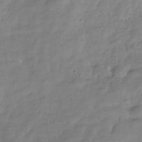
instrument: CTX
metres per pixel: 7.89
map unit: Hve
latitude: -31.6722
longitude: 91.5588
